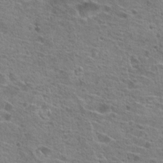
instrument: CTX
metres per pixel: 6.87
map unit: Hto
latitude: 20.6302
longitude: -41.9906
